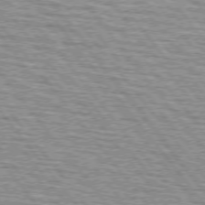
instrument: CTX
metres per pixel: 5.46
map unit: lApd
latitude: 74.7057
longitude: -76.4601
